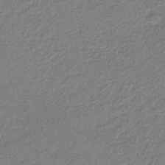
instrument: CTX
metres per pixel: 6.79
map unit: lHb
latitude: -34.8219
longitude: 66.5196
